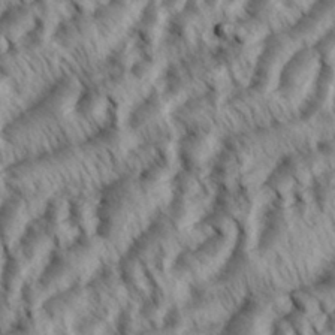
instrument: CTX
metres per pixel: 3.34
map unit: eHh
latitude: 35.8961
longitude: -138.3278
